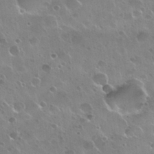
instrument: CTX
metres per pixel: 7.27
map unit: Nhu
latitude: 30.3279
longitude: -55.4804
